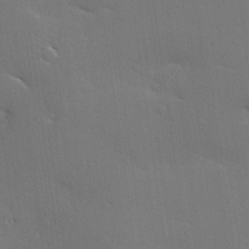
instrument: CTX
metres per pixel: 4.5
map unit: Hve
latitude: 26.0633
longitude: -91.6316
